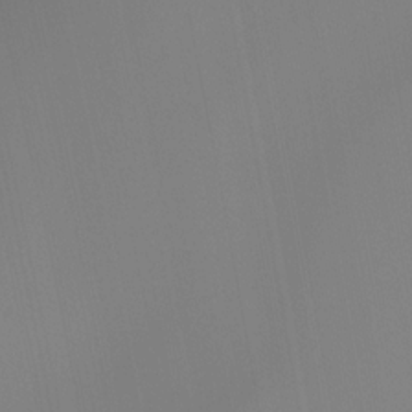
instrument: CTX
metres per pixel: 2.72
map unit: Ht
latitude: -13.8234
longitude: -51.8016
